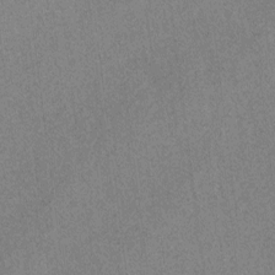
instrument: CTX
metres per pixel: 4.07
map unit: lAvf
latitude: -4.4629
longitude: -109.0836
